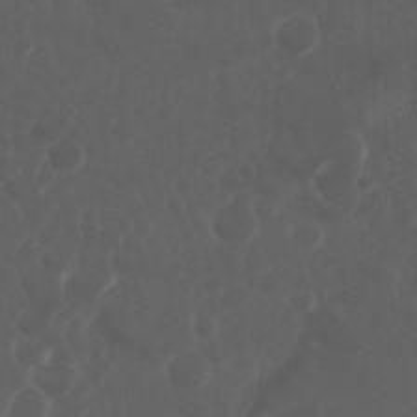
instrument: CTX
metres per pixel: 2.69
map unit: Nhu
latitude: 28.9513
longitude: -57.2348
